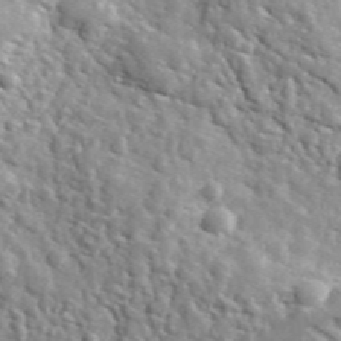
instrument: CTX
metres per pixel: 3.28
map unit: lHvf
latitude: 36.3279
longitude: -86.5168
